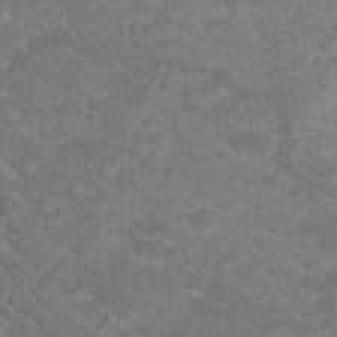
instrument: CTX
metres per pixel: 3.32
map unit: Hto
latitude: 19.1781
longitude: -38.2145
